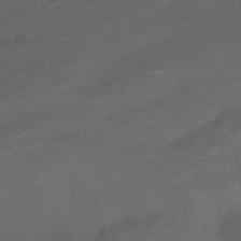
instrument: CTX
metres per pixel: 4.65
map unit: HNhu
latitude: -41.0675
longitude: 100.8974
